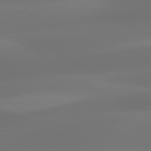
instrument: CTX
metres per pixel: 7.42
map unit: lApd
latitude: 81.3104
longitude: 129.3132
